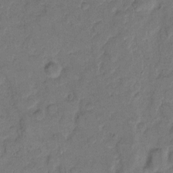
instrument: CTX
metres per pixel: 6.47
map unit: eHh
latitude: 10.7057
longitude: -64.9892
